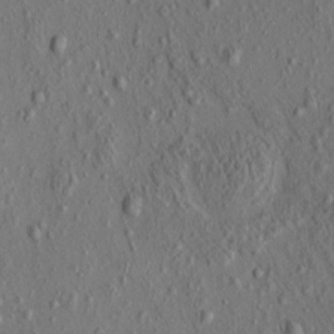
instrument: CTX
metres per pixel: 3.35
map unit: eHh
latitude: -0.7841
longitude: 18.5385
